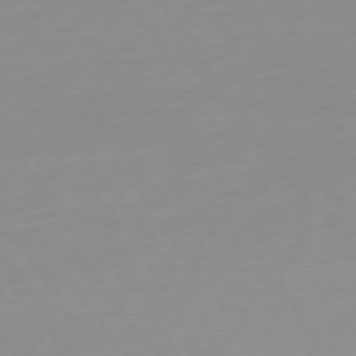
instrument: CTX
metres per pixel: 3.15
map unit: Ap
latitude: -74.3873
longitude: -80.1011
